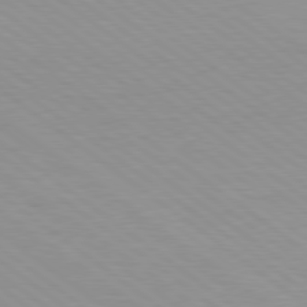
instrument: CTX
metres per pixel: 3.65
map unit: Hpe
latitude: 78.8569
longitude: -122.0255
